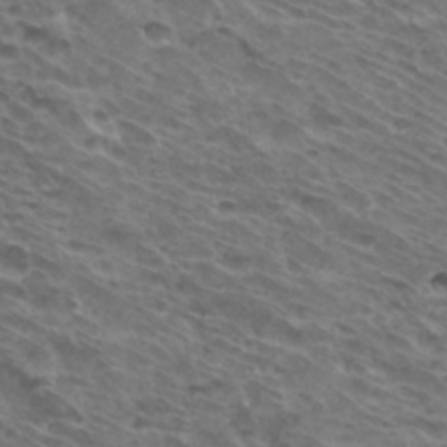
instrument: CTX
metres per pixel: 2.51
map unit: Hto
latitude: 33.3860
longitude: -40.8002
